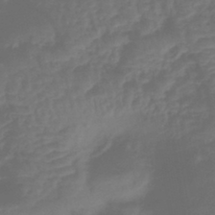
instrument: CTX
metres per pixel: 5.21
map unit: lHb
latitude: -42.8974
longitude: 81.1620
